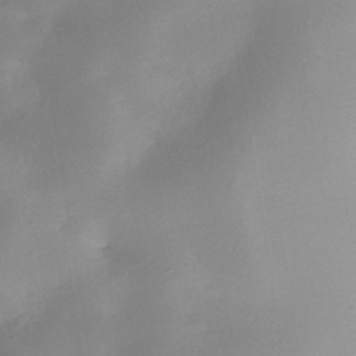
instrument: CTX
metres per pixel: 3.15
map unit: Nhe
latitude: -35.2187
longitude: -117.8017
